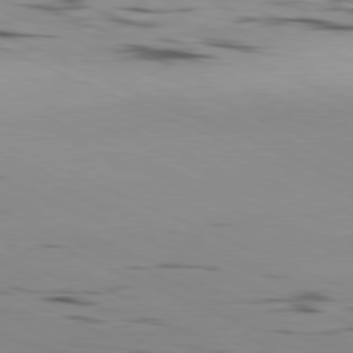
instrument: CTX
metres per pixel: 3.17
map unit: Ap
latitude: -81.3132
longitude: -92.8758
